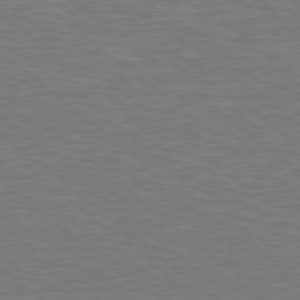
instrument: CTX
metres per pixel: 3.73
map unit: Hpe
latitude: 78.4601
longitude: -153.3293
